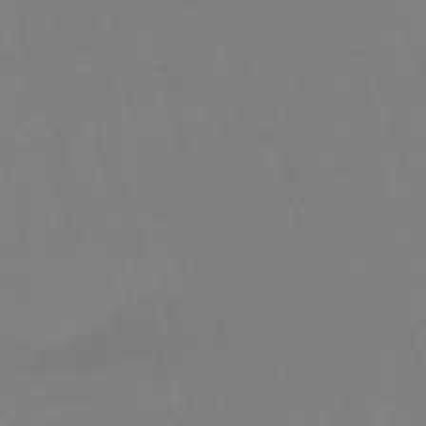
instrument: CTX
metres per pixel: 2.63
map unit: eHb
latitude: -50.0850
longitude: 77.2943
